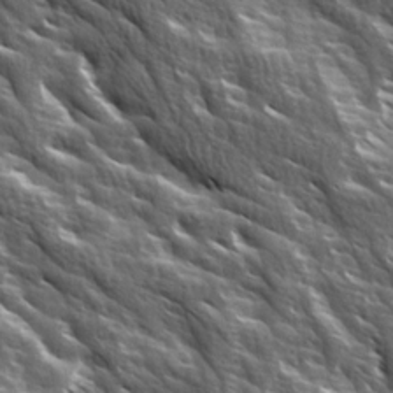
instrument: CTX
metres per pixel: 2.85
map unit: Ave
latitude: 15.1593
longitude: -132.0822
